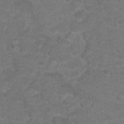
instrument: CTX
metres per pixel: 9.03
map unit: Hto
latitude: 19.2537
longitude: -39.0269
